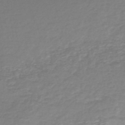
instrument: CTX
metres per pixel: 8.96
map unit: HNb
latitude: -45.7856
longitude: 52.5951
